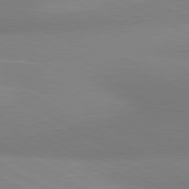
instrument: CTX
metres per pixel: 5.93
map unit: lApd
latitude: 80.7057
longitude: 127.0864
